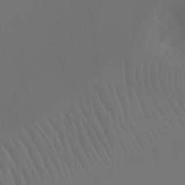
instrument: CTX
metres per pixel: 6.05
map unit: Ht
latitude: -7.7666
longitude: -32.4601
